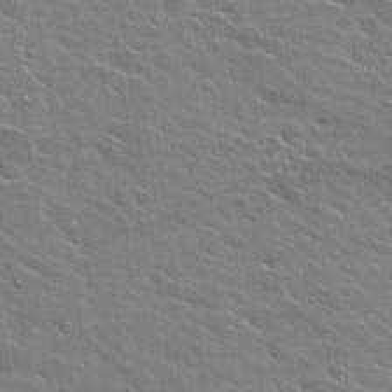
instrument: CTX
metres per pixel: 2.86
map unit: Hto
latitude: 26.6869
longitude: -43.4049
